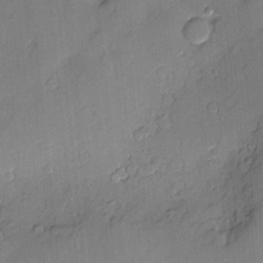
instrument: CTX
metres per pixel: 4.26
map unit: Nve
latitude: -8.1984
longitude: 175.1809
